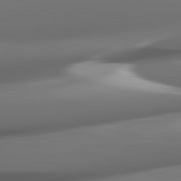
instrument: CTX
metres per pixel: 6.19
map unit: lApd
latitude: 82.2522
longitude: -148.4601
